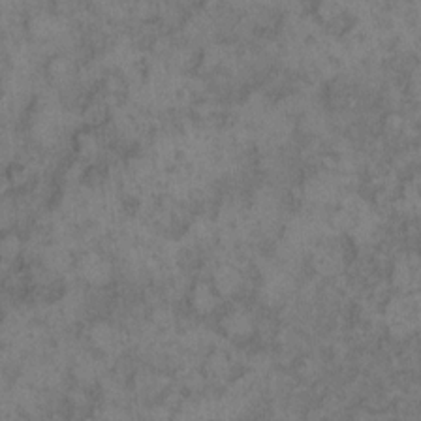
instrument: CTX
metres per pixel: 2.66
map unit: eHh
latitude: 12.3656
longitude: -64.0255
